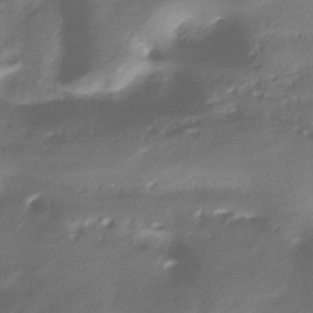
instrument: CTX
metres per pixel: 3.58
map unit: ANa
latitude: -37.8233
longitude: 94.9730
